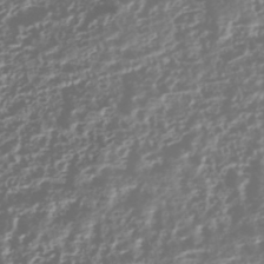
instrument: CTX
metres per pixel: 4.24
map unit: HNhu
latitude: -42.9730
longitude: 106.6708
